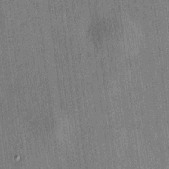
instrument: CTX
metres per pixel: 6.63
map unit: HNhu
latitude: 7.8961
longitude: 13.5777
